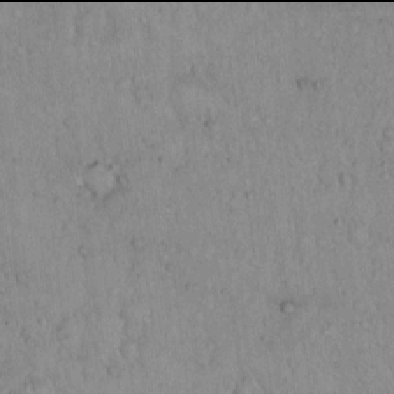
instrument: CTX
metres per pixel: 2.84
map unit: Hto
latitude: 13.9906
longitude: -56.8568
